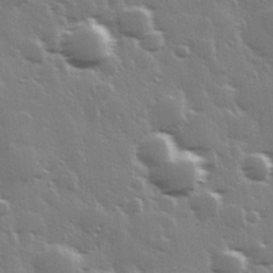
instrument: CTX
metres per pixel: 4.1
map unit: Hve
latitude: 28.3089
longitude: 148.3118
